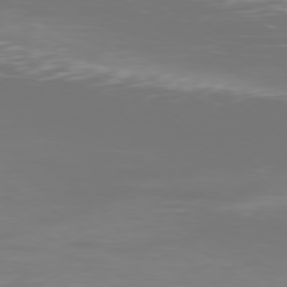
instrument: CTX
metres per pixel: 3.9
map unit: Ap
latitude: -78.7274
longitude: -60.1766
